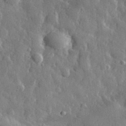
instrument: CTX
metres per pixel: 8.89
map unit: eHh
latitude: 32.4412
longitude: -80.3278
